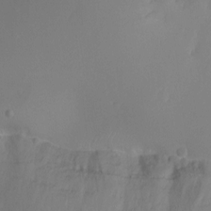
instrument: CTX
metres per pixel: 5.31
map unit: Ht
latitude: -11.9556
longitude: -23.8961
